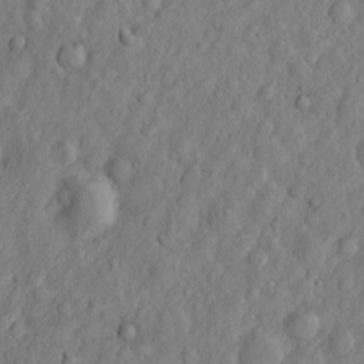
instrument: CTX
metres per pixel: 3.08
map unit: Htu
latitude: -3.7855
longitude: 158.3873
